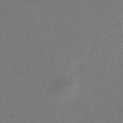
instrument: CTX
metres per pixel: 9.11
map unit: eHb
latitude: -29.8422
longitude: 67.9745
